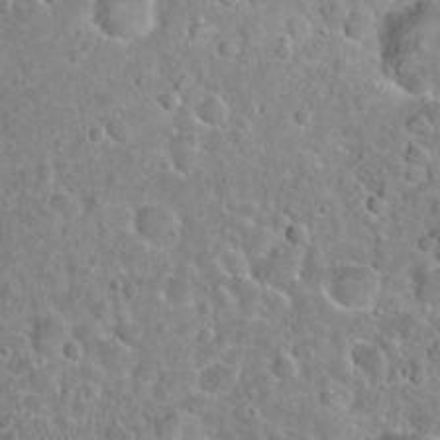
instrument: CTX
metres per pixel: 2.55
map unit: Hto
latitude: 21.1781
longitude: -47.7450
